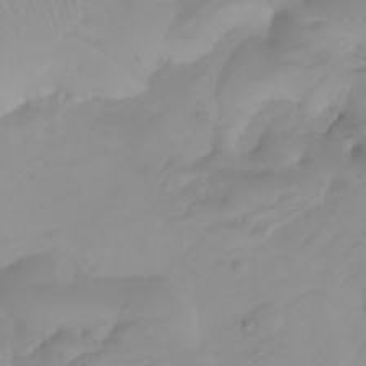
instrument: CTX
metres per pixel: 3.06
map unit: Nhu
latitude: -4.4629
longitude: -84.8947
